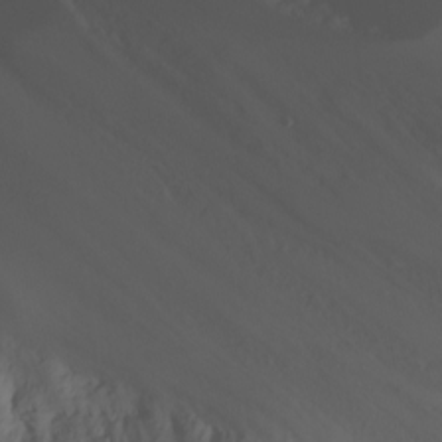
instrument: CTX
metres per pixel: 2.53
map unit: Nhu
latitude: -5.3698
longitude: -77.3292
